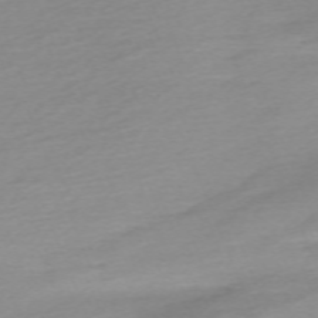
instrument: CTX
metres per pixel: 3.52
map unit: Nhu
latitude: -67.6344
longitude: 39.6533
